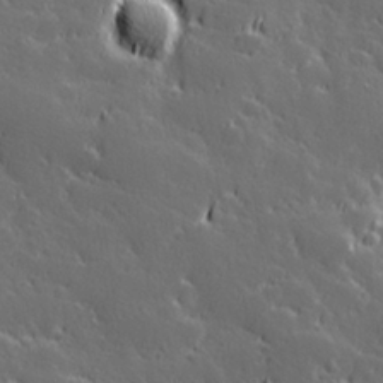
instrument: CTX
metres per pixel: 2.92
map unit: Hve
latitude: 27.0270
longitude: 144.5385
